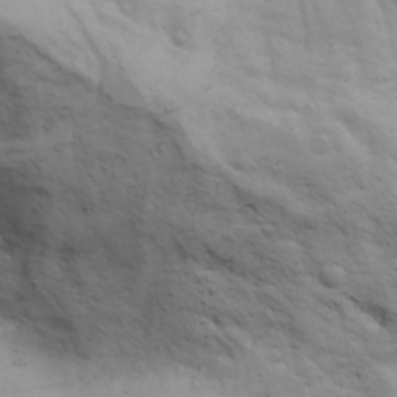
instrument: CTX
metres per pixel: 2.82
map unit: Aa
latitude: 23.2915
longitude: -131.9151
